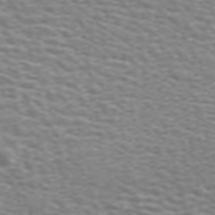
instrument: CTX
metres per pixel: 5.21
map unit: ANa
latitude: 44.8758
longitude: 28.1984
